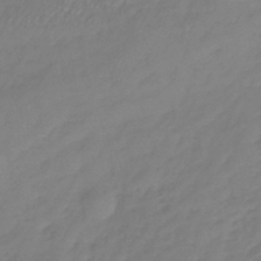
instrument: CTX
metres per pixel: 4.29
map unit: lHb
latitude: -38.6519
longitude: 71.7667
